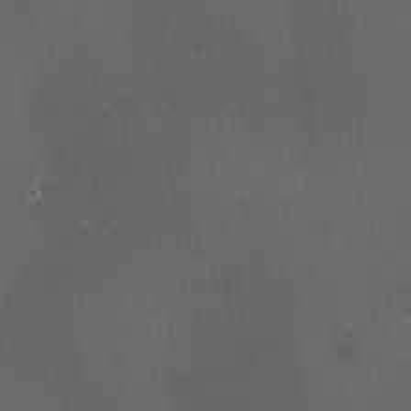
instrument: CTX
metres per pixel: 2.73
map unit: HNhu
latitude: 9.0270
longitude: 13.5777
